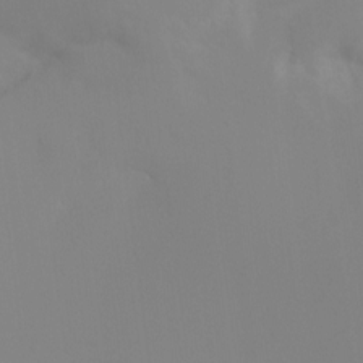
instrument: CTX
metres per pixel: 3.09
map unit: Ht
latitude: -12.2551
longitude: -47.9528
